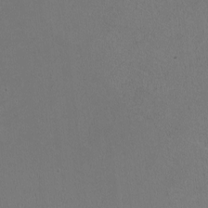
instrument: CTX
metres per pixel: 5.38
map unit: HNhu
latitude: -1.7667
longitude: -0.5357
